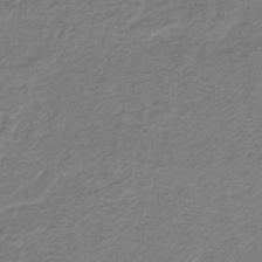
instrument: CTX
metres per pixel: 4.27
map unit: lHb
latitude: -40.7463
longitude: 63.3131
